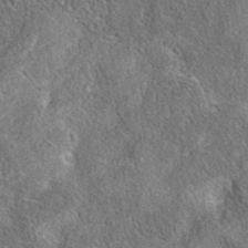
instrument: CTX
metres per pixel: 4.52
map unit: eAb
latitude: 36.4034
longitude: 112.6519
